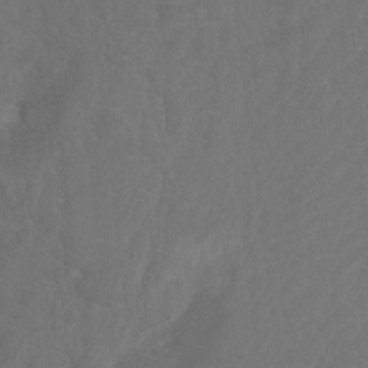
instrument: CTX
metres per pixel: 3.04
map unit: Htu
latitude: -10.6330
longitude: -73.4804
